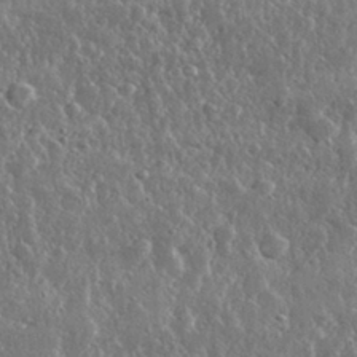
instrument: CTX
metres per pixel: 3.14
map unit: lHvf
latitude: 32.0822
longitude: -90.7057
